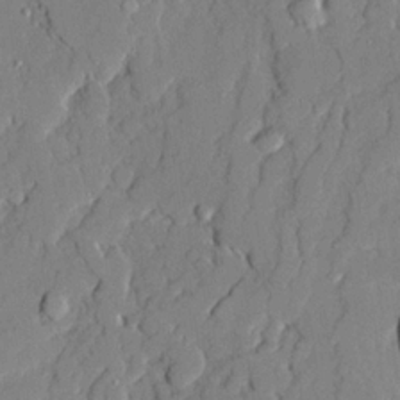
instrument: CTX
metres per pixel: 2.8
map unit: Ave
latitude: 21.7072
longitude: -129.4048
